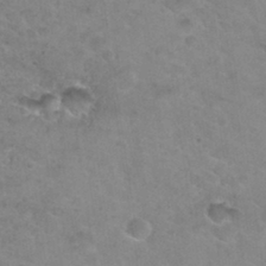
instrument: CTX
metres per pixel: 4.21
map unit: Hto
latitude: 30.6302
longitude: -46.7058
